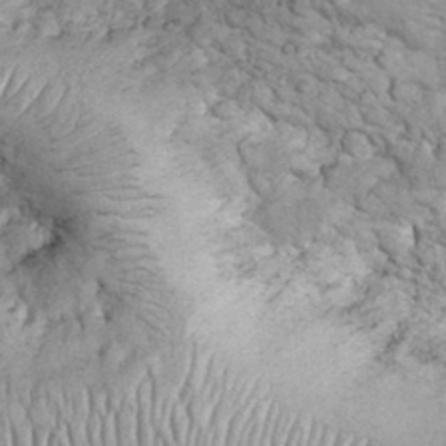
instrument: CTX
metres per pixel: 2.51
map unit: eHh
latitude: 32.4034
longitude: -66.9135
